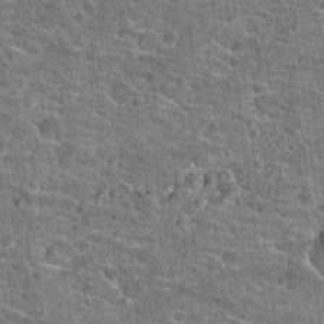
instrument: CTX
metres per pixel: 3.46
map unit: Hto
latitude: 20.6113
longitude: -43.6316
